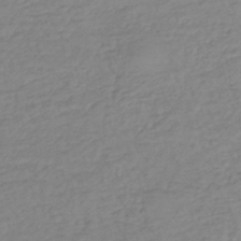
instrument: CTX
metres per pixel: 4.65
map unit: lHb
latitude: -36.8408
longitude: 70.0661
